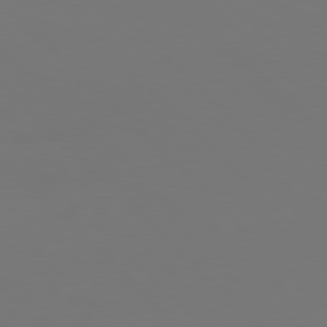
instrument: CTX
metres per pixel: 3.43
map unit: Hpe
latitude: 77.2726
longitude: -171.1592
